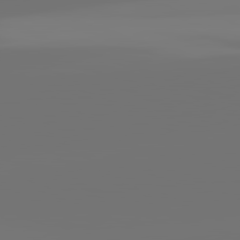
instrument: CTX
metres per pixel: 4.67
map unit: lApd
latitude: 82.1011
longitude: -154.8002
